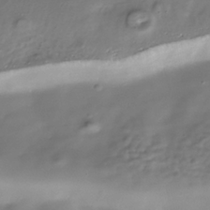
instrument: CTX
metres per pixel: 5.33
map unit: Nhe
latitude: -38.2362
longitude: -118.2144
